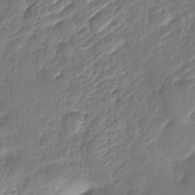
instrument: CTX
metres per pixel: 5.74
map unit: Nhe
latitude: -36.0661
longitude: -179.1403
